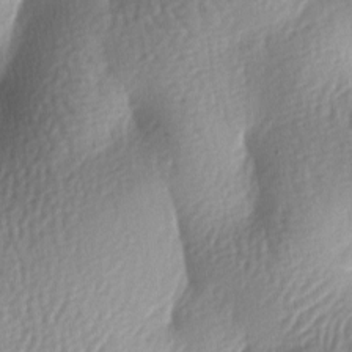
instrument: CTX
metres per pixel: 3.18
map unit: lAa
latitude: -7.2754
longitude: -126.7435
